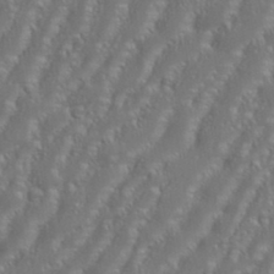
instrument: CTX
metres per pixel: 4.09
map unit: eHh
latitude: 34.8380
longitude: -132.4979
